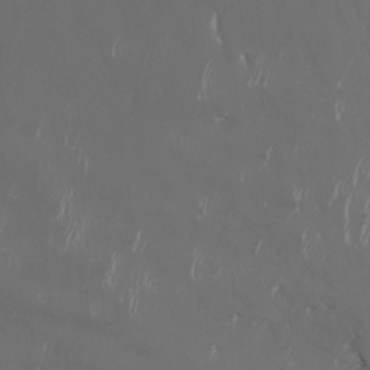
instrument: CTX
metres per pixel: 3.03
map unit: Nhu
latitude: -6.3873
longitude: -91.2726
